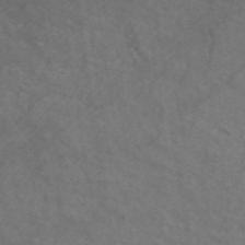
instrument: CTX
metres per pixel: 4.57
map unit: ANa
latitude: 48.7246
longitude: -74.2523
